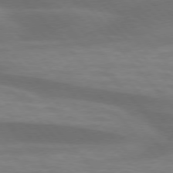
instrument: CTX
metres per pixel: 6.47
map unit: lApd
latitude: 76.0444
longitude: -59.0459
